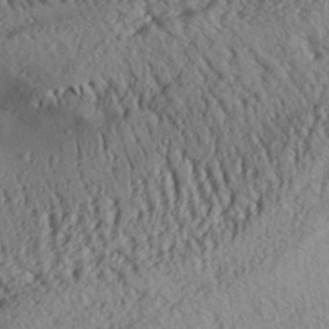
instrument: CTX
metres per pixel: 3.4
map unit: Aa
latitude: 28.4601
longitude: -135.2726
